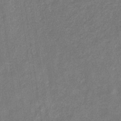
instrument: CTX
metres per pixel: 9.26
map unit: eHb
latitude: -34.2362
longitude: 74.5196
